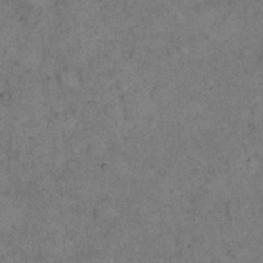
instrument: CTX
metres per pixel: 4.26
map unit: eHh
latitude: 15.9339
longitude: -63.3671
